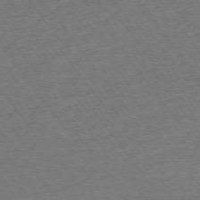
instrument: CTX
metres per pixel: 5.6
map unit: Ap
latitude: -75.0109
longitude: -88.7813
